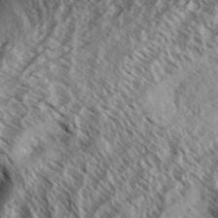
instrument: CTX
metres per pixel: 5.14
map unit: Aa
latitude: 33.7072
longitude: -137.9717
